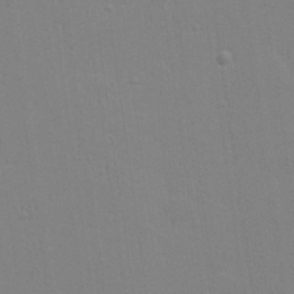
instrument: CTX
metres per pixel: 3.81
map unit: Hve
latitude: 26.6869
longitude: -92.6679
